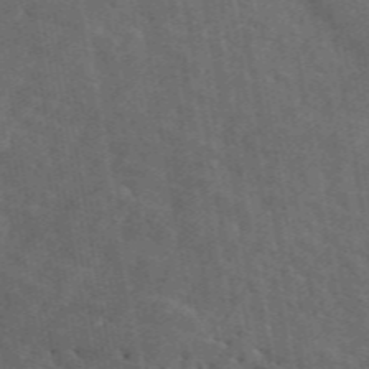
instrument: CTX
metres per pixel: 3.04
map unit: ANa
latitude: 49.7072
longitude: -80.5735
